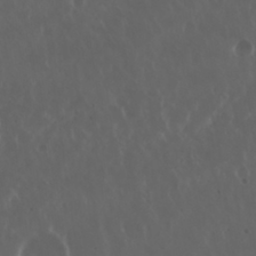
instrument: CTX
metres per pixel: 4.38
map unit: Nhu
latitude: 30.1389
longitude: -59.1214
